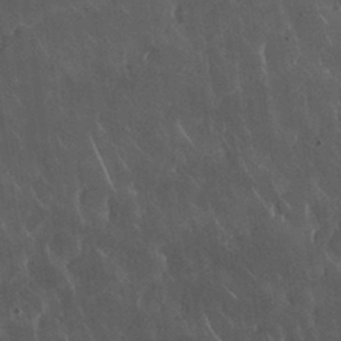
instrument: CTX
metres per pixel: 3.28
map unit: Nhu
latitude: 30.8191
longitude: -56.8002
